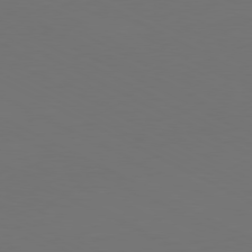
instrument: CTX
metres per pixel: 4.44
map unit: Hpe
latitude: -81.2754
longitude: 18.4440
